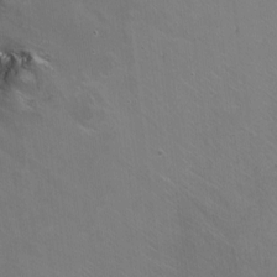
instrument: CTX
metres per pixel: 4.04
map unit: Nhu
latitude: -6.5573
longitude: -44.4601
